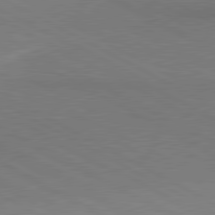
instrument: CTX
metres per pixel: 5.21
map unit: lApd
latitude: 80.9325
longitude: 149.8801
